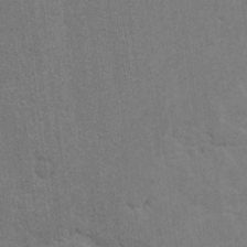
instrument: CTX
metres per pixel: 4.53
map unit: lAvf
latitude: -5.3698
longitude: -114.2900
